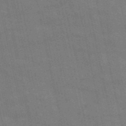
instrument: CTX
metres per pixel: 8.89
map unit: HNb
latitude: -52.5762
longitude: -39.8583
